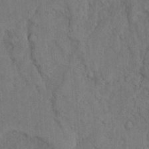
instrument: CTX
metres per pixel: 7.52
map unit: Ave
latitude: 23.6316
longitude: -133.9150
